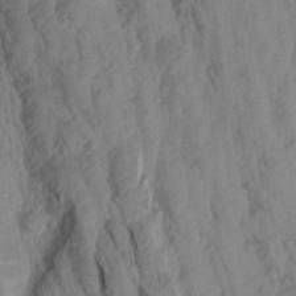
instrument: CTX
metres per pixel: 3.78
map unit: Aa
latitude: 18.8569
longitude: -146.8380
